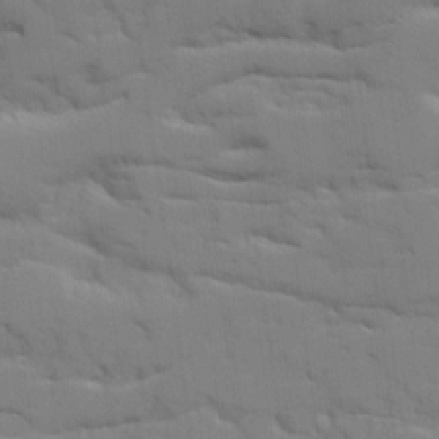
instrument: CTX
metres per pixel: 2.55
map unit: Ave
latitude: 18.6112
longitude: -129.2537
